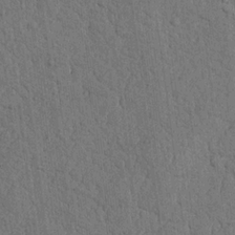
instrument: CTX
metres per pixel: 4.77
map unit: Nhu
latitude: 20.5924
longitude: -76.0822
